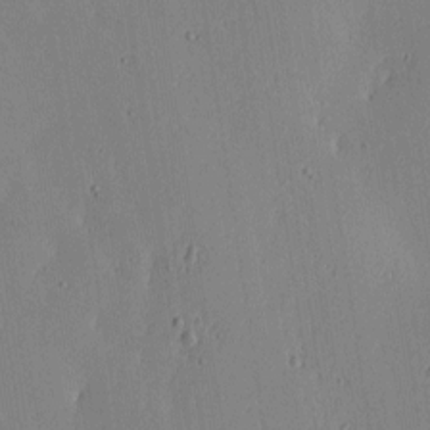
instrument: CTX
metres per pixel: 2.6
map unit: lAa
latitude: 6.0822
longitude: -113.2537
